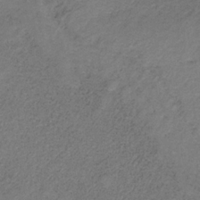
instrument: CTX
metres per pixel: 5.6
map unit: HNb
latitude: -32.5385
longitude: 56.5007
